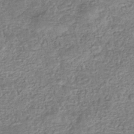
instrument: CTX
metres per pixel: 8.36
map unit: eHb
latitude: -37.0297
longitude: 80.4440
